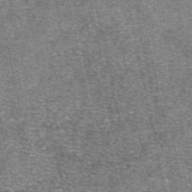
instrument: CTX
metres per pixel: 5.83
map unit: eAb
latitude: 48.1011
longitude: 105.1809
